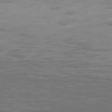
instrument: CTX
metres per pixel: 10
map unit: Hpe
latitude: 76.6490
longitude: -135.1214
